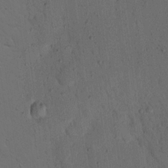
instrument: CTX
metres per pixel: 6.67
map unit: Nhu
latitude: 18.2144
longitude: -78.5546
